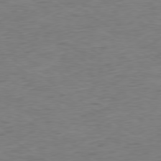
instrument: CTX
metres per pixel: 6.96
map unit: Hpe
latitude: -79.4076
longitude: 10.3117
